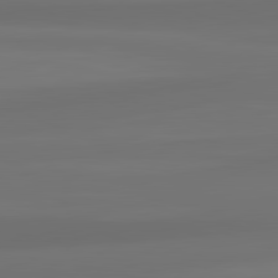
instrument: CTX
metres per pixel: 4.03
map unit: lApd
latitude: 82.1577
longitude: -172.6301
